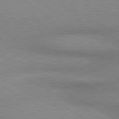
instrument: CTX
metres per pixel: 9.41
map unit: lApd
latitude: 80.1956
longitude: 165.6155
